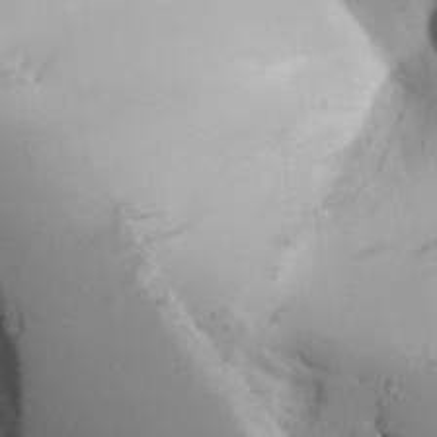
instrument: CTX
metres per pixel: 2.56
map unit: Aa
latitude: 31.5560
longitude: -143.6694
